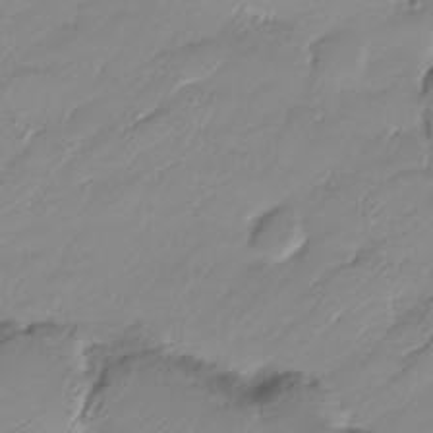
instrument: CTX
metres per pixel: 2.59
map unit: Nve
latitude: -18.7841
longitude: 106.7275
